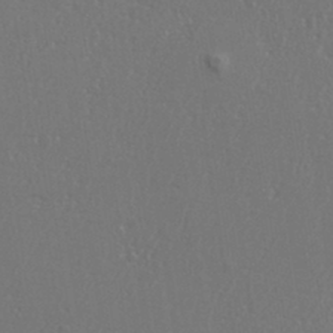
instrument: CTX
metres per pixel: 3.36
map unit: eHh
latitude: 34.8758
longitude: -132.3656
